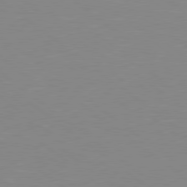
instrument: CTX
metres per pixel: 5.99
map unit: Hpe
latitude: 78.6680
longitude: -124.6868
